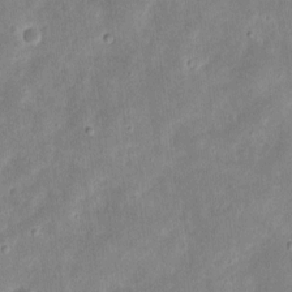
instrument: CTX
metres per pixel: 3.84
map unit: eHh
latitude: 9.2159
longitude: -72.4412
